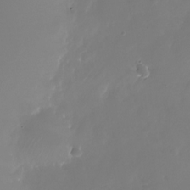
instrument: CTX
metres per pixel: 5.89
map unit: Nhu
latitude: -25.3698
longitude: -71.4804
